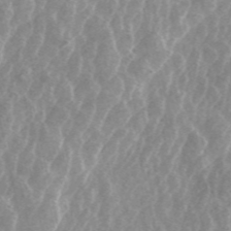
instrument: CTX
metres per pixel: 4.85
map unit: ANa
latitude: 45.3670
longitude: 29.4077
